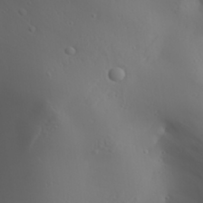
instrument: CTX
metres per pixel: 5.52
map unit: Aa
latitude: 30.8569
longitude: -132.7624
